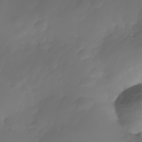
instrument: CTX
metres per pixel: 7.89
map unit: Nhe
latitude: -34.8030
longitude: -144.7624
